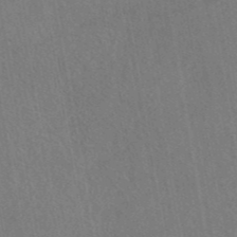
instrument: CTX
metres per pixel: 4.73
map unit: eAb
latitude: 42.4223
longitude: 109.3699
